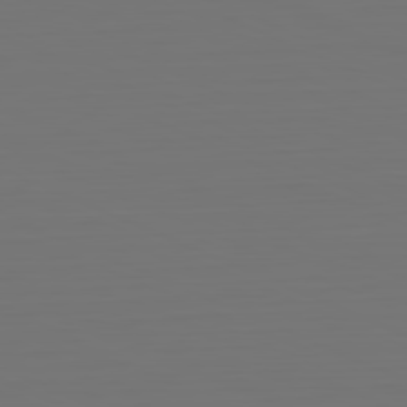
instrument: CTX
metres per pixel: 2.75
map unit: Hpe
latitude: -81.8045
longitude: 6.7463
